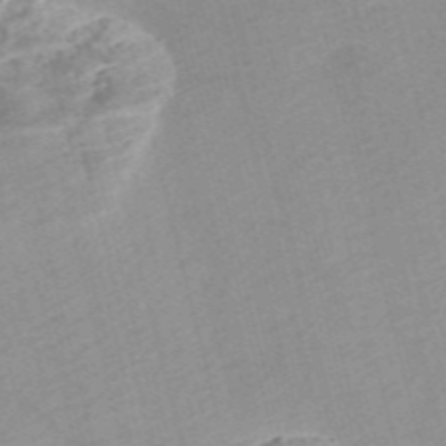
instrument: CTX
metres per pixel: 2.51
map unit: Nve
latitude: -56.7085
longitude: 51.4265
